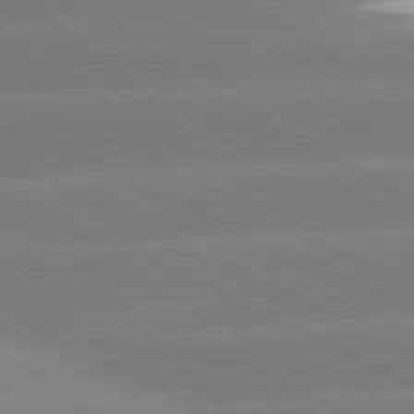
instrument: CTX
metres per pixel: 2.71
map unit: lApd
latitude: 80.9703
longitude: -151.4237
